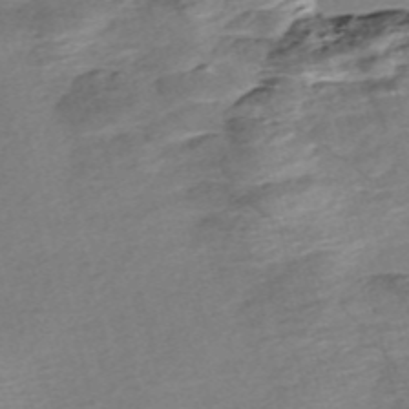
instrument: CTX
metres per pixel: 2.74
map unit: Nve
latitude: -56.8219
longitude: 53.8800
